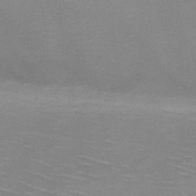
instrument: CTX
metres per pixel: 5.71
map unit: HNb
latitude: -47.2565
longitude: -46.2523
